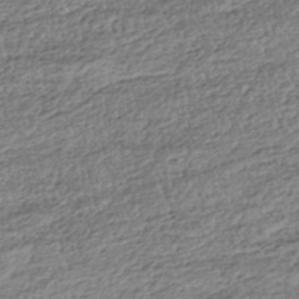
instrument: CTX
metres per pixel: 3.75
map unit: HNhu
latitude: -43.2564
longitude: 105.8611
